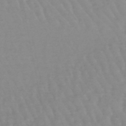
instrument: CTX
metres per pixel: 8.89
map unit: lHb
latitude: -48.4629
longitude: 77.5021
